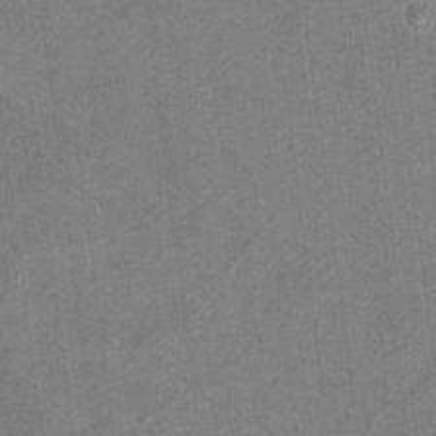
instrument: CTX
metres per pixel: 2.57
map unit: Hto
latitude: 8.4790
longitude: -35.8016
